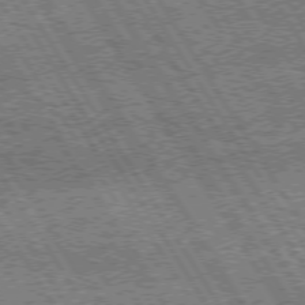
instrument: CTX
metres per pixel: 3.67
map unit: Hpe
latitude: 73.5749
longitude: -134.7246
